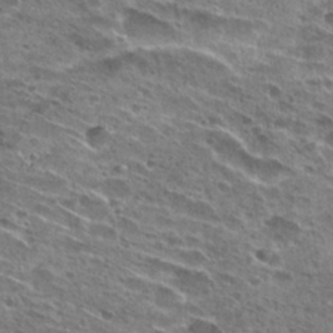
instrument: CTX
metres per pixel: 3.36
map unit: Hto
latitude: 27.5371
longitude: -45.6316
